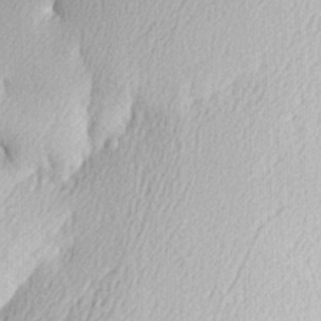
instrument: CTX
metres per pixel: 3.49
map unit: Hve
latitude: 2.0633
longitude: -123.5371
